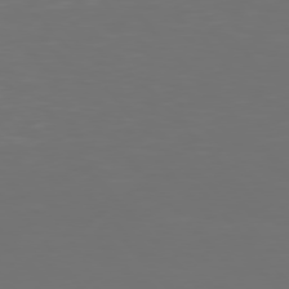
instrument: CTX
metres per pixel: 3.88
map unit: Hpe
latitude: 76.6301
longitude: -170.0255
